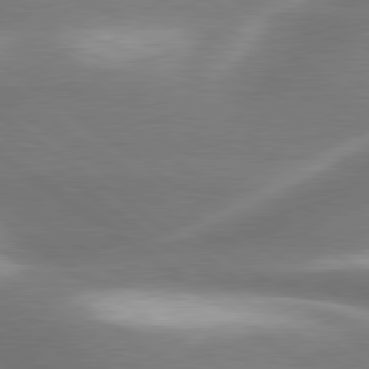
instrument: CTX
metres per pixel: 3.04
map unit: lApd
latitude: 79.8961
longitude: -118.7624
